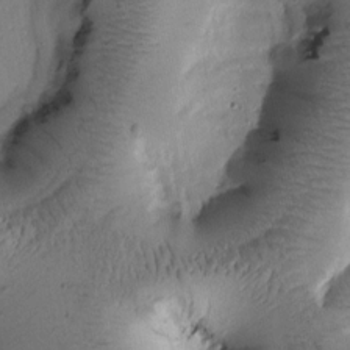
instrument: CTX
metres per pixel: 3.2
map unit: Htu
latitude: -1.4644
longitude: 171.2565
